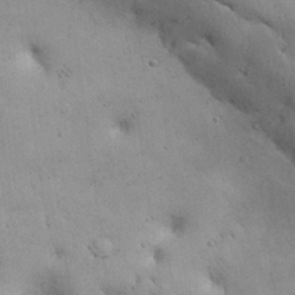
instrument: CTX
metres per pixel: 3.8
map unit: Nhu
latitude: 28.4979
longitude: -71.2537
